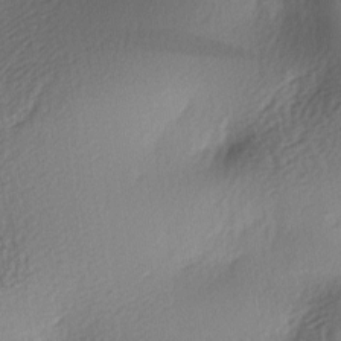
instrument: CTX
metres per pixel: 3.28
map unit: lAa
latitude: -6.1228
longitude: -123.6883
